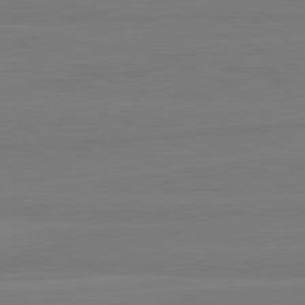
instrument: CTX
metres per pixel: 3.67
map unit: lApd
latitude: 81.7639
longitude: -178.8380
